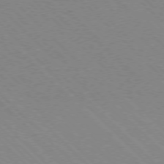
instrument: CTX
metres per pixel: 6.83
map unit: Ap
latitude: -77.4265
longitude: -66.7624
